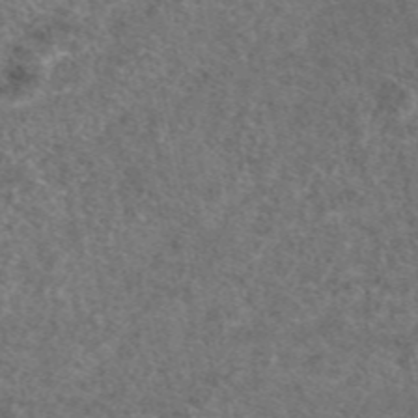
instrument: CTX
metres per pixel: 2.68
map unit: eAb
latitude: 47.4616
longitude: 107.5210
